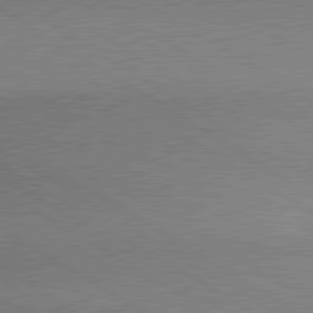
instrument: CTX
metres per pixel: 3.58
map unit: lApd
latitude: 80.1578
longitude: 164.5763
